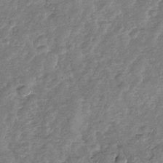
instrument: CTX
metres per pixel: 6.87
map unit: Nhu
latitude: -30.7652
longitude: -60.5357
